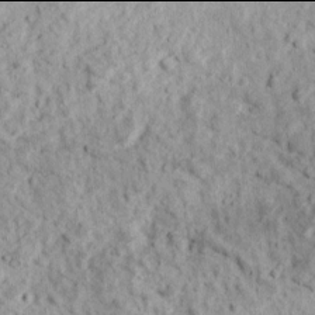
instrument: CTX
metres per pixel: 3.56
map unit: Ave
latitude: 17.9906
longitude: -134.2522
